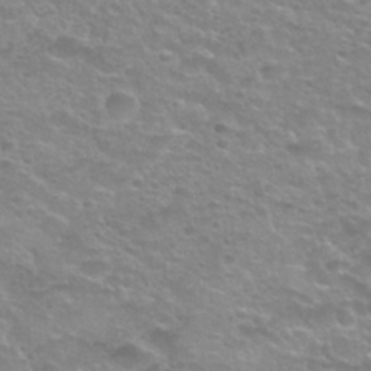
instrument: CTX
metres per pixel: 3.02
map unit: Nhu
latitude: 27.4993
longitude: -53.2348
